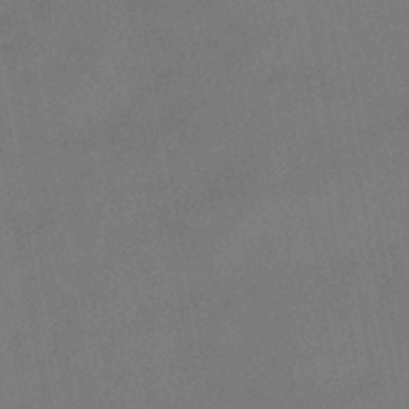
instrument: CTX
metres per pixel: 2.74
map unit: HNhu
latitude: -41.3321
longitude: 103.2565
